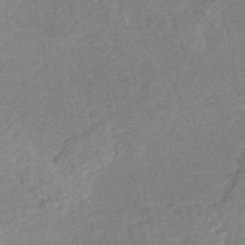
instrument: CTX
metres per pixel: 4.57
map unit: Nhe
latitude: -46.6518
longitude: -171.0647
